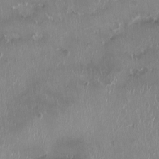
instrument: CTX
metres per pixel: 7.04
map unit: HNhu
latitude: 0.8380
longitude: -3.4993
